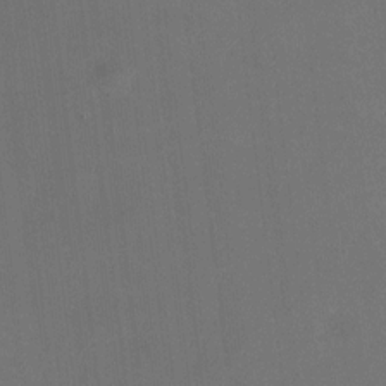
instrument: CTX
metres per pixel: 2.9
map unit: HNhu
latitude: 8.5357
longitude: 8.9919
